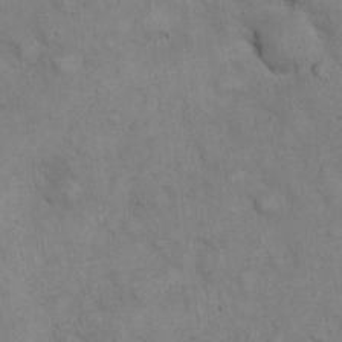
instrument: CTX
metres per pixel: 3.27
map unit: eHh
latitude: 21.4994
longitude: -59.7639
